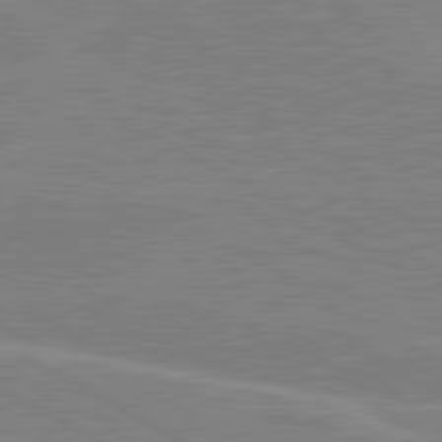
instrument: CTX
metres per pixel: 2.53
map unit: lApd
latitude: 80.7435
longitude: 122.6519
